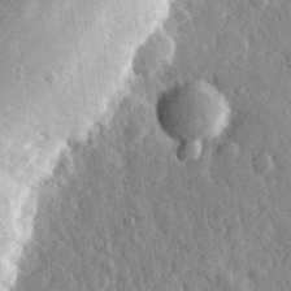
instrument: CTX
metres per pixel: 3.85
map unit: eHh
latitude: 32.6113
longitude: -79.9150
